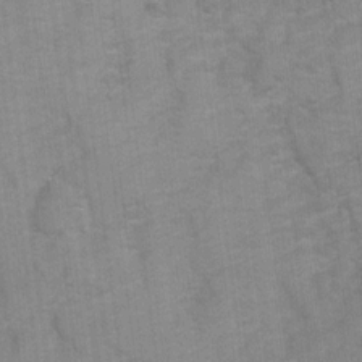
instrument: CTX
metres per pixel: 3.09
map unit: Hto
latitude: 5.0836
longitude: -31.8584
